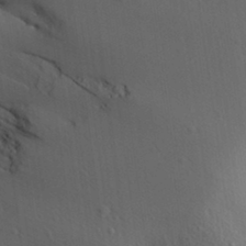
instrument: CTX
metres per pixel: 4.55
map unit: Aa
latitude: 31.0270
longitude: -140.5545
